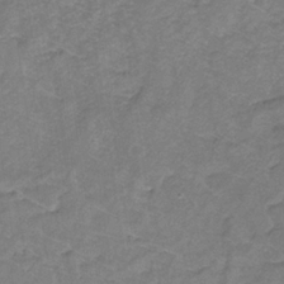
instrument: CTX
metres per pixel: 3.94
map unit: eHb
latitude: -32.2173
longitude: 67.0297
